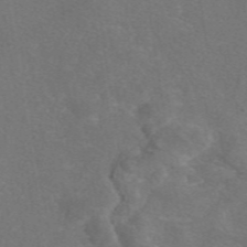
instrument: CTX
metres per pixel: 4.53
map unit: eAb
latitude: 46.9514
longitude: 111.3698
